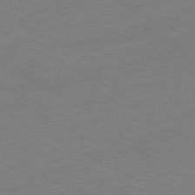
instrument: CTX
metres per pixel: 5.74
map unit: Ap
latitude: -77.6533
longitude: -74.1578
